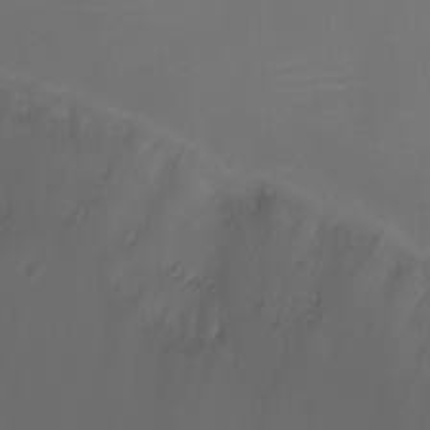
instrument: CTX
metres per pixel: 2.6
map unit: Ht
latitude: 1.3292
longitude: -21.8773
